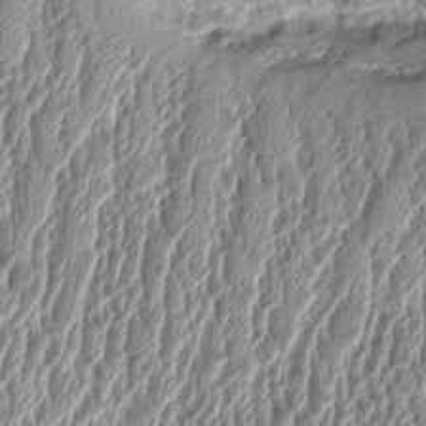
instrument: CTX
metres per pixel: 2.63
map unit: Aa
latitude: 9.6883
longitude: -129.2159
